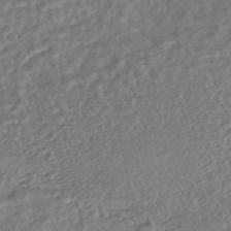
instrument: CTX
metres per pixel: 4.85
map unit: HNhu
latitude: -44.4251
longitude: 101.8044
